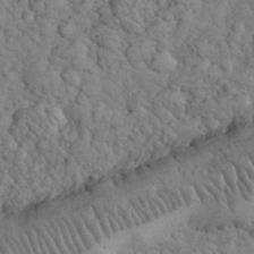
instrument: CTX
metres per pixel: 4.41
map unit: eHh
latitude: 32.9136
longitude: -66.2144
